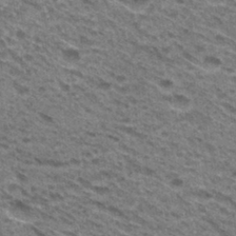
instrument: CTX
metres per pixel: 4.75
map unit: Hto
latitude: 31.6316
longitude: -46.9325
